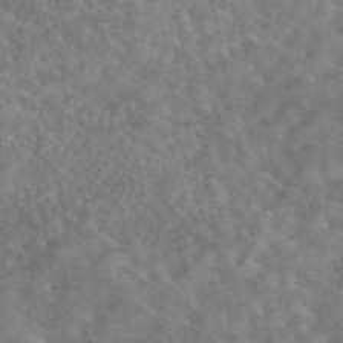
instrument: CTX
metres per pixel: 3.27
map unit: eAb
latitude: 44.8758
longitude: 124.1039
